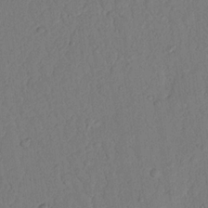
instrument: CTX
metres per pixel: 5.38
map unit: Nhu
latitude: 19.3103
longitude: -76.6679
